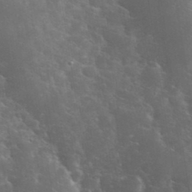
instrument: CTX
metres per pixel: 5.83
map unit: eHh
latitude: 36.6869
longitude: -67.2725
